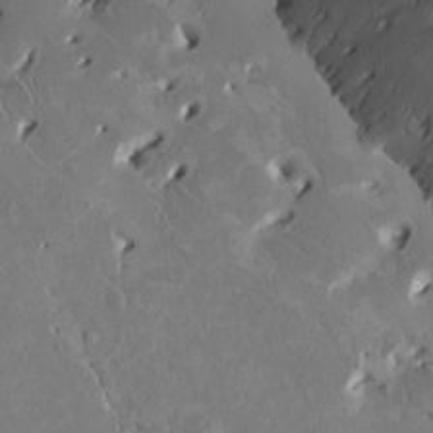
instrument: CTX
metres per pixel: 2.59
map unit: HNhu
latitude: 2.1955
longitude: -4.7246
